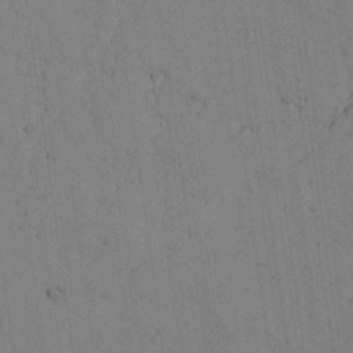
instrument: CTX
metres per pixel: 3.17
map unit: Aa
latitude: 26.5924
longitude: -137.4238
